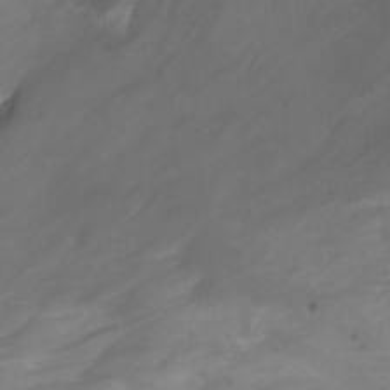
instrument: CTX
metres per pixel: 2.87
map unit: Nhu
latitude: -13.1053
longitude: -65.6316
